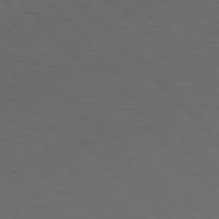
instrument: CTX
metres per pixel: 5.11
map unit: Hpe
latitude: 76.7246
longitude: -155.9339
